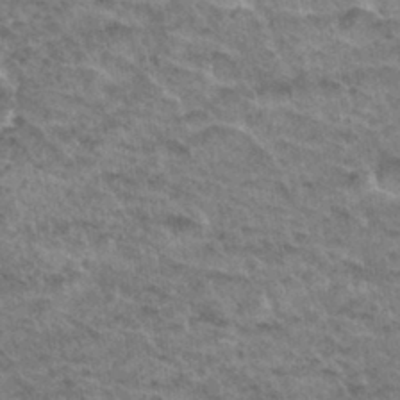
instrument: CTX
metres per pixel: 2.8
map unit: Hto
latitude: 33.9717
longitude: -47.3482
